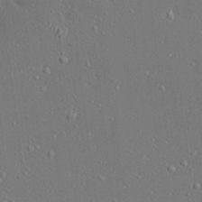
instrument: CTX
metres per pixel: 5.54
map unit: Ave
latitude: 17.2348
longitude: -140.0444
